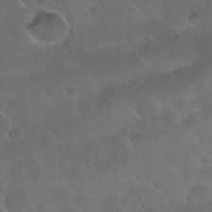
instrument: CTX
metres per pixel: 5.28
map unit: Nhu
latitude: 29.2915
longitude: -52.7435
